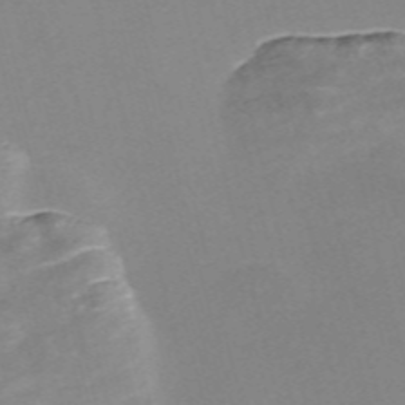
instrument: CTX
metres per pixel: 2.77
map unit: Nve
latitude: -57.5399
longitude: 59.0675
